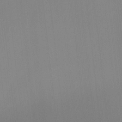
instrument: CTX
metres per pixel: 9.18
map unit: HNhu
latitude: 5.2537
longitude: 8.6518
